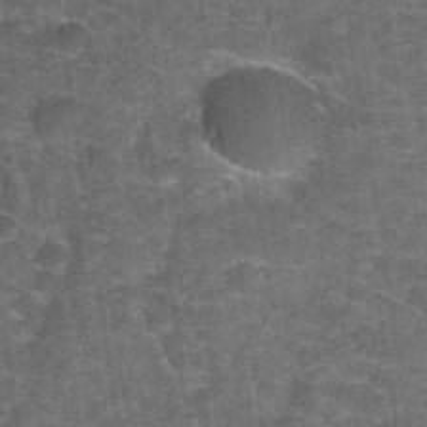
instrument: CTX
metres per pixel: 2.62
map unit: Hto
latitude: 34.4979
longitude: -53.0458
